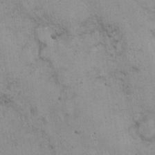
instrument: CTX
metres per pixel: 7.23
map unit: eHh
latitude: 21.6127
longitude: -60.7246
